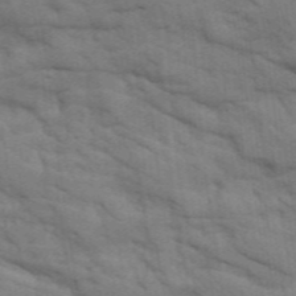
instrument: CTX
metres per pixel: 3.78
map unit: Ave
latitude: 16.0822
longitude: -129.3104
